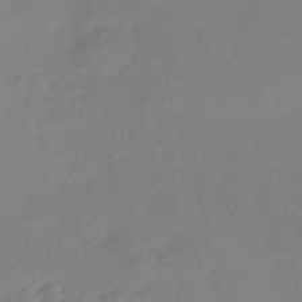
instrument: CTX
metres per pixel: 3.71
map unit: HNhu
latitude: -44.4251
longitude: 91.3321
